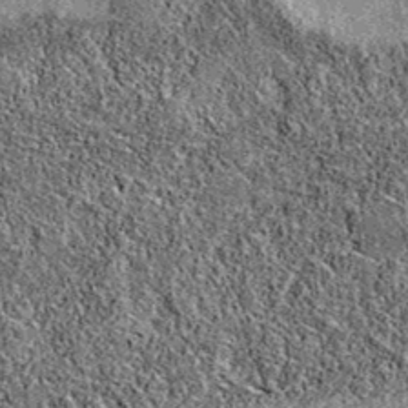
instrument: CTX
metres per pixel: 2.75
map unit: eAb
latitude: 36.2333
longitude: 111.2754
